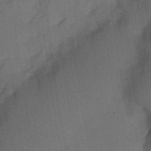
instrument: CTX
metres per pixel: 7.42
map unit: Nhu
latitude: 23.7827
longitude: -73.0648
